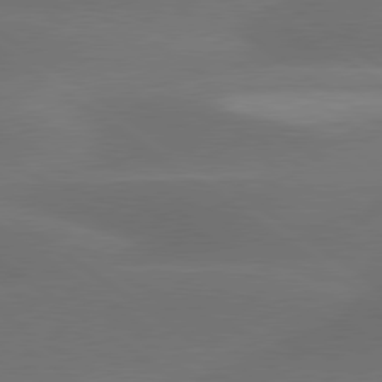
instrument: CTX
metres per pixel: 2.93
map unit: lApd
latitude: 79.7639
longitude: -89.9717
